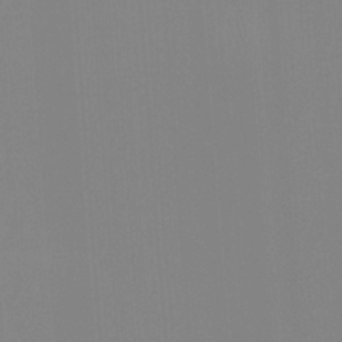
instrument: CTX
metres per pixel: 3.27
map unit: Htu
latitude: -15.1243
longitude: -47.7639
